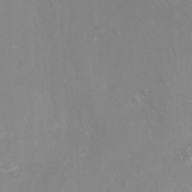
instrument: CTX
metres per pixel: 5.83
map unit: Nhu
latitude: -8.6518
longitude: -73.3671
